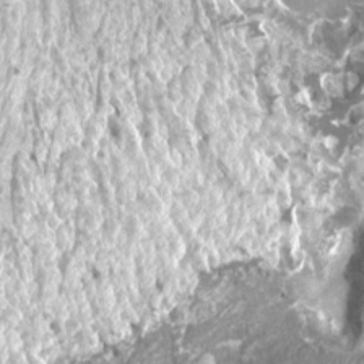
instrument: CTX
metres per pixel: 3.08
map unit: Htu
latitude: 2.8191
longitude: -19.9906
